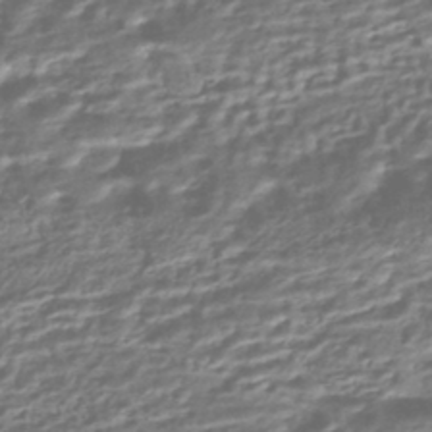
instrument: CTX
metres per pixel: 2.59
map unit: HNhu
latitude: -43.9178
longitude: 99.9367
